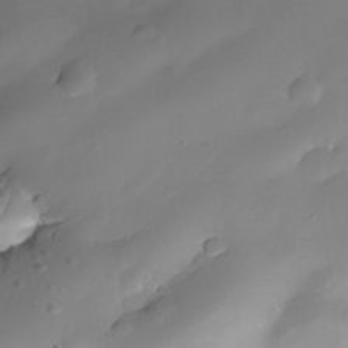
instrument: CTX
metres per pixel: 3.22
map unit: Nhe
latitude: -35.1620
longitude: -144.9891
